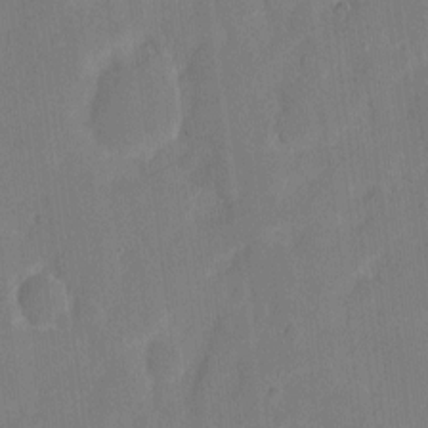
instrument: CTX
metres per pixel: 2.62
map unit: eHh
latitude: 6.1389
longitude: -66.6490
